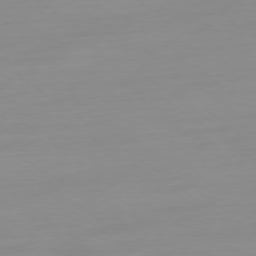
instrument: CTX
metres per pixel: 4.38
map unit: Ap
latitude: -79.2187
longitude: -66.2522
